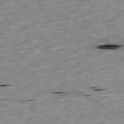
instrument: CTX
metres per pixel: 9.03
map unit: Ap
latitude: -79.8233
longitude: -90.4790
